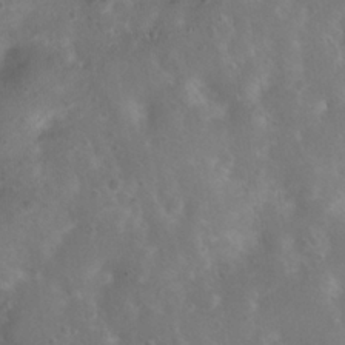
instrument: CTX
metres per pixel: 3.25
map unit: Nhu
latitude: 8.4601
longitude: -21.4049
